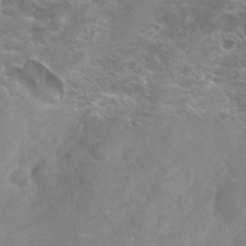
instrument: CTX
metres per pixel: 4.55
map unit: eHh
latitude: 0.8380
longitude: -55.8205
